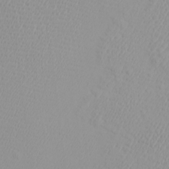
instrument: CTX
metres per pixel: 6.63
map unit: Htu
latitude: -4.1983
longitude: -72.4412
